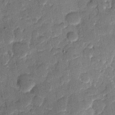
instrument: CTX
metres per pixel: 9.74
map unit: eHh
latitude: 8.6869
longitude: -66.5923
